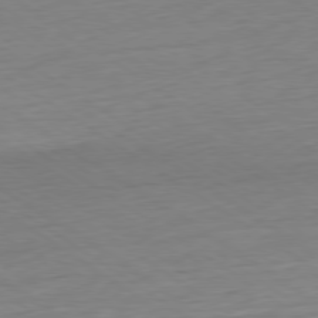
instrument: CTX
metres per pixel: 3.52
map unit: Hpe
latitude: -79.5777
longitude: 13.0675
